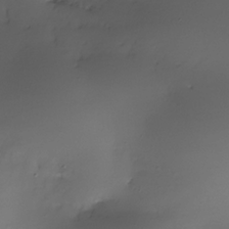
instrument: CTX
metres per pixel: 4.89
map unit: Nhe
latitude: -35.6155
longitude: -117.3860
